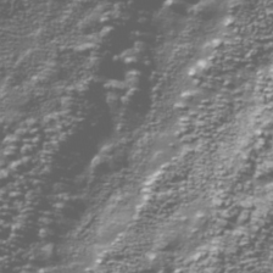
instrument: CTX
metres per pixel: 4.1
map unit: Nhu
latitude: -39.2565
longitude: -82.1955
